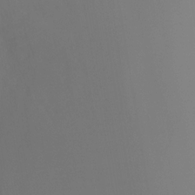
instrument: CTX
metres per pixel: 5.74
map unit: Nhu
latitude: -12.2551
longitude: -49.9339
